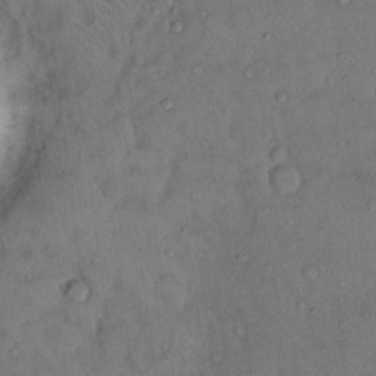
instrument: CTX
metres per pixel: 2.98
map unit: Hto
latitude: 11.9528
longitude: -58.8380
